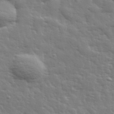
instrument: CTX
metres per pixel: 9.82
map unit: eHh
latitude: 35.4804
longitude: -81.1025
